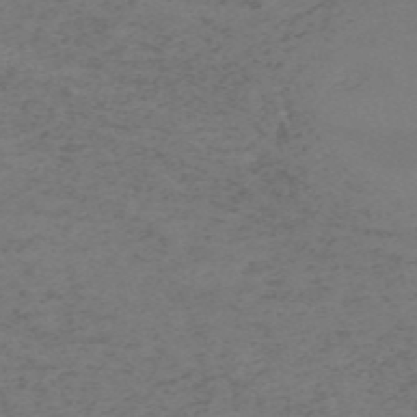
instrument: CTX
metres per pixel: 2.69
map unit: HNb
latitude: -55.1431
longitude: -46.6113
